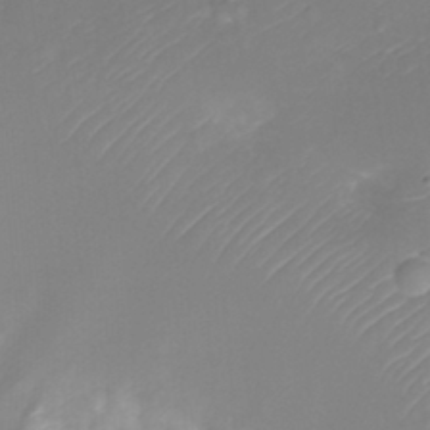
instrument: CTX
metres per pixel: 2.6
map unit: Ht
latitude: -11.4454
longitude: -22.9325
